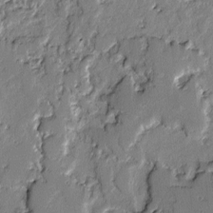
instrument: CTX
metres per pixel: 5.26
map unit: lAvf
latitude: -2.3684
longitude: -108.1388
